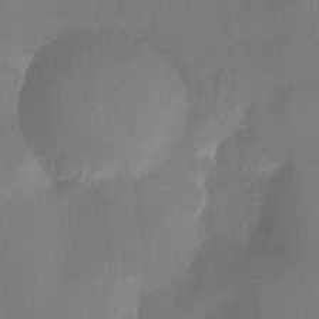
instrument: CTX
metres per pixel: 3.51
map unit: Ht
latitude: -14.3496
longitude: -54.2711
